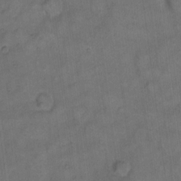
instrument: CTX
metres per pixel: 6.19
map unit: eHh
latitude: 13.4427
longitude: -65.3104
